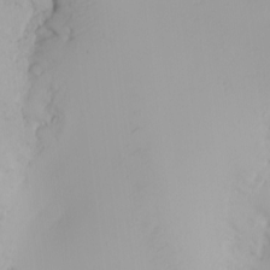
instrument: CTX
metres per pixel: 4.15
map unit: eHh
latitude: -4.0472
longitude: 17.1243
